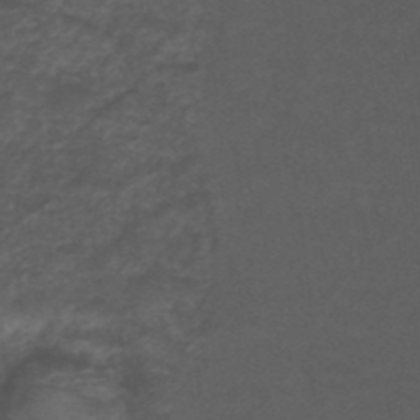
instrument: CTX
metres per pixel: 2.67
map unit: ANa
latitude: 39.4048
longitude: 23.6344
